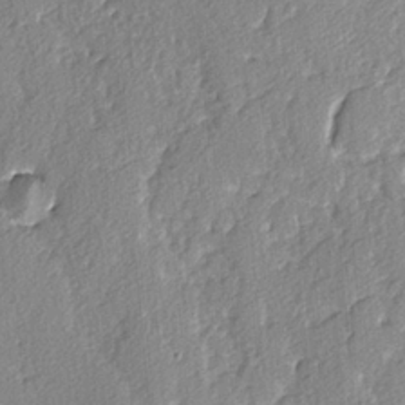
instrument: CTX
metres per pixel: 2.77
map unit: lAvf
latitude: -4.2739
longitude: -108.1011
